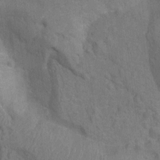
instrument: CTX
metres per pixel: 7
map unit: Nhu
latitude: -14.2740
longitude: -25.1403
